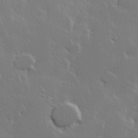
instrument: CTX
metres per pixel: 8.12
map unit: Hve
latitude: 23.7827
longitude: 145.7667
